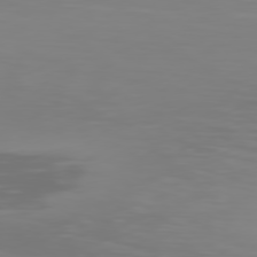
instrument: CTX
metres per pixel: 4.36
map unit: Hpe
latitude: 77.3481
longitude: -135.3859
